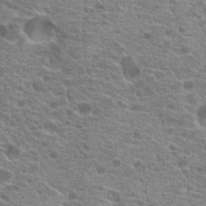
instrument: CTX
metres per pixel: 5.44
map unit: Hto
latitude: 20.9136
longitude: -41.7260
